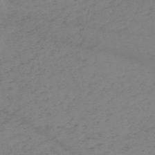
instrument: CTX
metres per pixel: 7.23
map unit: HNb
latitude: -54.8030
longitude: -46.8380
